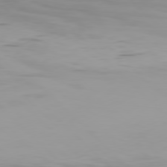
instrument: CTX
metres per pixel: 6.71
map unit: Hpe
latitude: 77.4615
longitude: -135.9717
